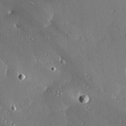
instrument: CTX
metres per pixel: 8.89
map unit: Hve
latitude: 27.6316
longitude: -93.9906
